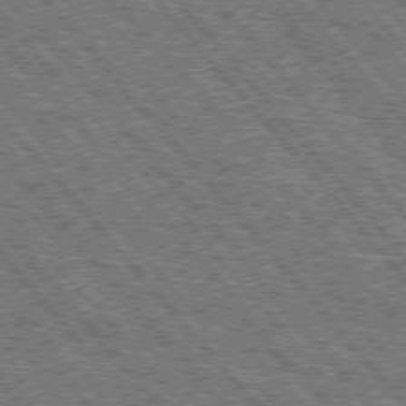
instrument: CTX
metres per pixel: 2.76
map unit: Hpe
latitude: 75.4426
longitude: -126.2901
